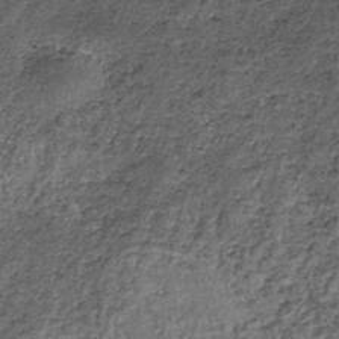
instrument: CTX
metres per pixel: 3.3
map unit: lHb
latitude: -38.4062
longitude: 65.3510
